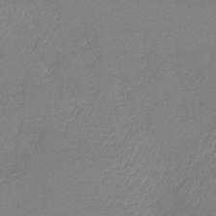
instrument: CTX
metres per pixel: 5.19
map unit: lHb
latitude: -41.7855
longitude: 74.2740
